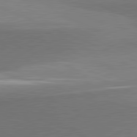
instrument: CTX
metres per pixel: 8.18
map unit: lApd
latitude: 81.8961
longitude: 152.5384
